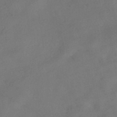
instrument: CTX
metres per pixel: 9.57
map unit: HNhu
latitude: -41.2376
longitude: 102.8219
